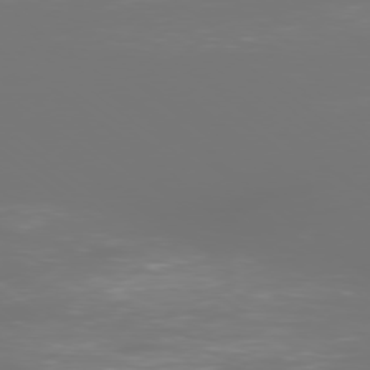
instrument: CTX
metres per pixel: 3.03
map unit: Ap
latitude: -79.0675
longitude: -60.1955
